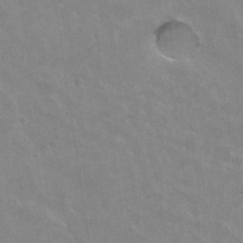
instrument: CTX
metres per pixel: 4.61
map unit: Hto
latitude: 35.9339
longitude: -43.7639
